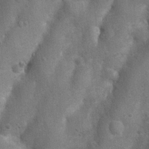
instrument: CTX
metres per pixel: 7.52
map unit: Nhu
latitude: 7.3482
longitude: -22.8380
